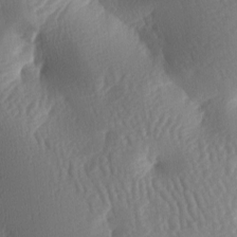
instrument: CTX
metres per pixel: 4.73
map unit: lAa
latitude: -7.4832
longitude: -128.1578
